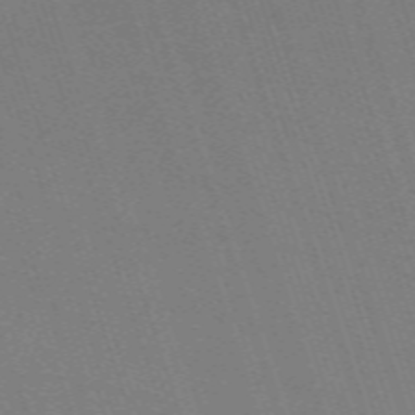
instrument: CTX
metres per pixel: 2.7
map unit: eHh
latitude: -63.3320
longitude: 51.2376
